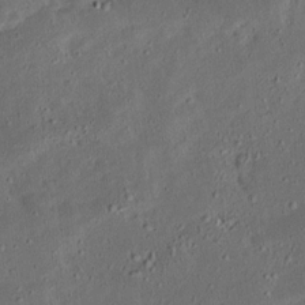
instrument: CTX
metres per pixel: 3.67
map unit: Ave
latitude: 14.9514
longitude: -138.7057
